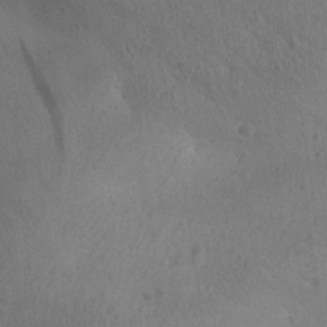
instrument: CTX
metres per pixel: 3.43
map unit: Aa
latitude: 29.1592
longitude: -144.8947
